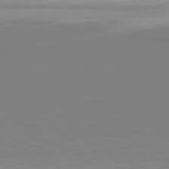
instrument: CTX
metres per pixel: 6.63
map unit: Hpe
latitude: 77.7827
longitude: -134.6490
